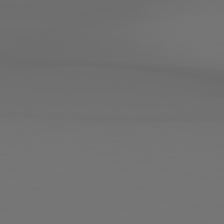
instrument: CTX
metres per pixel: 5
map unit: Hpe
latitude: 78.9703
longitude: -138.4412
